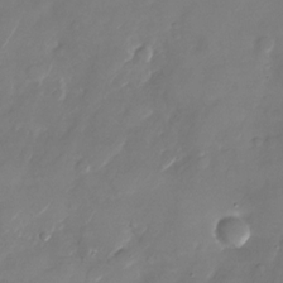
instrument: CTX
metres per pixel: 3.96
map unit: Nhu
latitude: -28.5574
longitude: -72.3279
